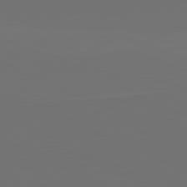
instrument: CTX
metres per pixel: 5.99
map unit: lApd
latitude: 81.5938
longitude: 147.6533
